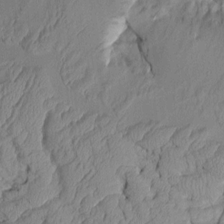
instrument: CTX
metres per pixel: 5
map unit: Aa
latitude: 9.2348
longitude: -127.8961
